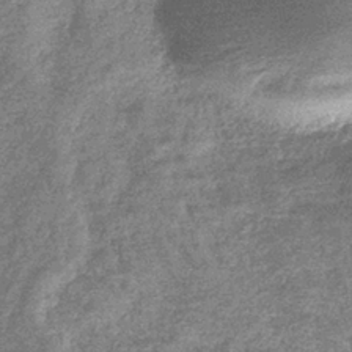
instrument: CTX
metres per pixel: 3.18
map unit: eHb
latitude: -36.7085
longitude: 80.0472
